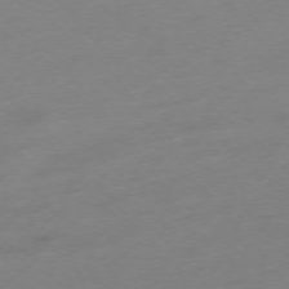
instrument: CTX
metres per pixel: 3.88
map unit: Hpe
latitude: -75.9367
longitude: -11.7261
